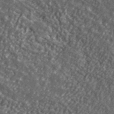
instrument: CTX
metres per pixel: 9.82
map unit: ANa
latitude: 40.3278
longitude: -89.5938
